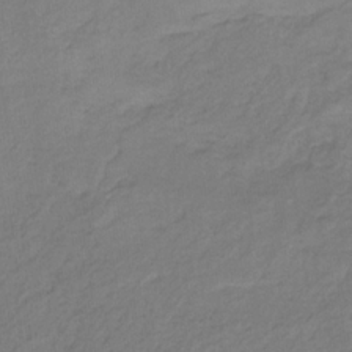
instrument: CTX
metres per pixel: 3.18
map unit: eHb
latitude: -30.5573
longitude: 62.5762
